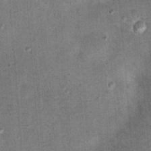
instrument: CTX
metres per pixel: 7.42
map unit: Hto
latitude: 15.3482
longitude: -35.0647
